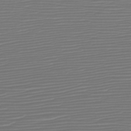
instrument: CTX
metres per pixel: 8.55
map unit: HNb
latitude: -47.2754
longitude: -42.0822
